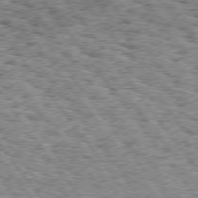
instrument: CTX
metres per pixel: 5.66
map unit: Hpe
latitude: 75.0647
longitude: -156.2333
